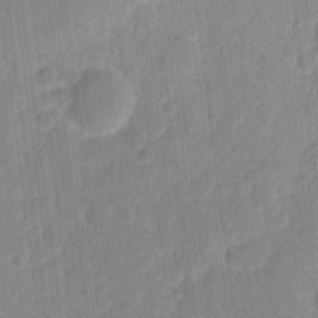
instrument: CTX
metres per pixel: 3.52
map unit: eHh
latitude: 9.7639
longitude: -66.8380
